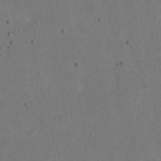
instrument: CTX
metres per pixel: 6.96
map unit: eHh
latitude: 21.7261
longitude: -69.8206
